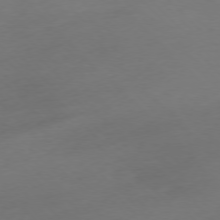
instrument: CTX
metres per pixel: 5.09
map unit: Ap
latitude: -76.9542
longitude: -70.1200
